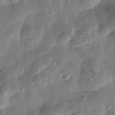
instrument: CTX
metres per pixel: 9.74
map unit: Htu
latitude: 0.6868
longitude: -177.7827
